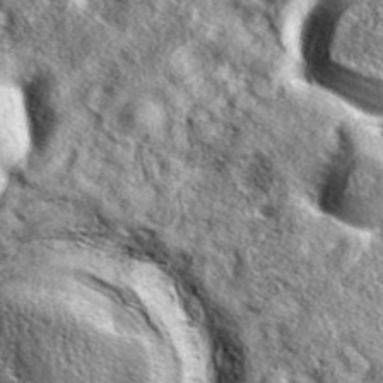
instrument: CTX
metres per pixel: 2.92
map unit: eAb
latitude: 38.5924
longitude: 109.5966
